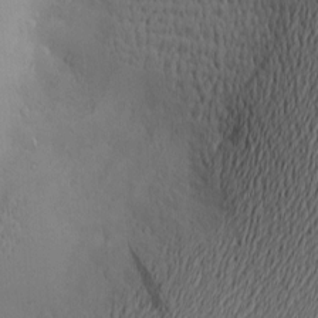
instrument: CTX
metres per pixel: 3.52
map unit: Nve
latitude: -9.1053
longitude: 173.5966
